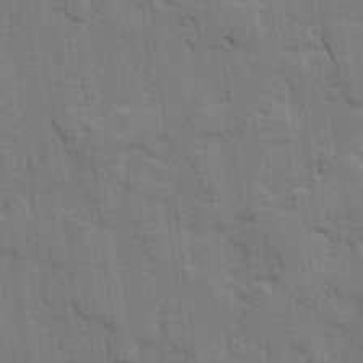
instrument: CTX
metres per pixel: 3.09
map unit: lHvf
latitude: 18.2144
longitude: -113.4426
